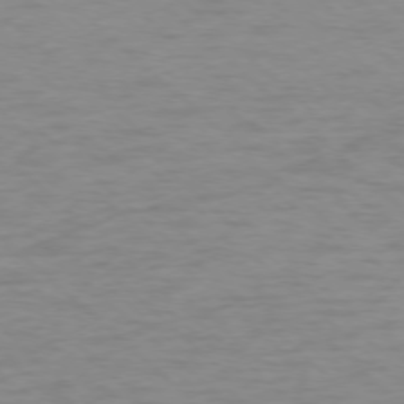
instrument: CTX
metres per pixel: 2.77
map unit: Ap
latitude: -77.0297
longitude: -77.4804
